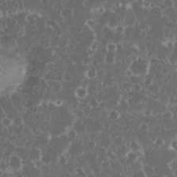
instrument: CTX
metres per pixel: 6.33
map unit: eHh
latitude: 33.5560
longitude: -62.0822
